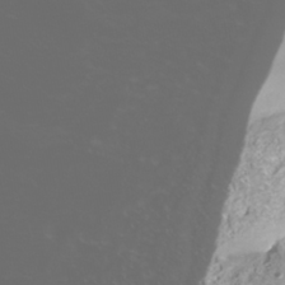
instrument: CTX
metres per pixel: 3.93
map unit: Nhu
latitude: -40.6707
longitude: -86.2333
